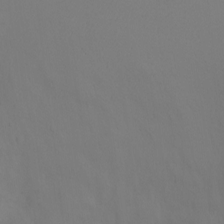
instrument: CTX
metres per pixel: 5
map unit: Ht
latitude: -6.5573
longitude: -26.6680
